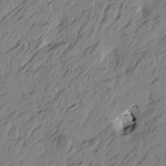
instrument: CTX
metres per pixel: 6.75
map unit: Htu
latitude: -5.5210
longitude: -179.7828
